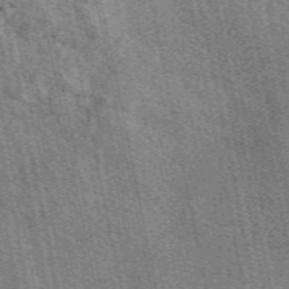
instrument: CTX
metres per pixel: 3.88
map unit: eAb
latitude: 50.8191
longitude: 114.7274
